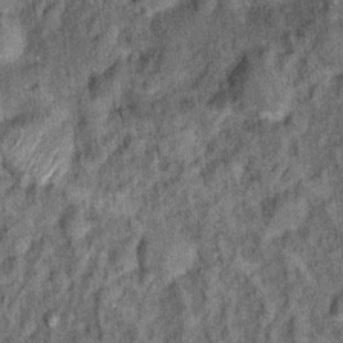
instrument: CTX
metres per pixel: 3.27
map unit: Hto
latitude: 14.5357
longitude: -34.7813
